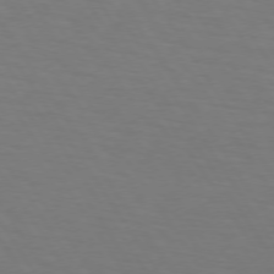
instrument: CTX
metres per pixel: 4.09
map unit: lApd
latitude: 73.6316
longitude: -75.4615
